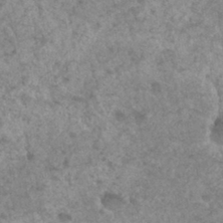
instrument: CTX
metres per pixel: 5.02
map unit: Hto
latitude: 33.2915
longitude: -49.4237
